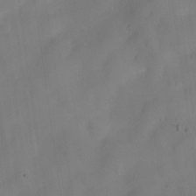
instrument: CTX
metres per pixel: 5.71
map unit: Nve
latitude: -27.1242
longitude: -148.3089
